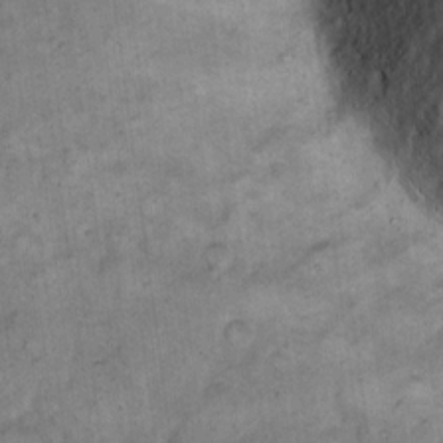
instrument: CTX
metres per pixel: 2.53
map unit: eHh
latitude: 14.5924
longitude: -65.3293
